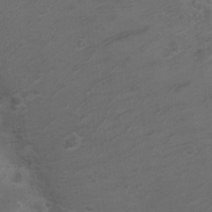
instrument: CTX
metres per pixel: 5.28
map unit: Ht
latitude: 5.0458
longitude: -29.3859
